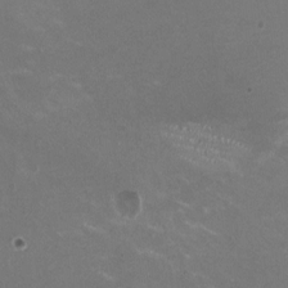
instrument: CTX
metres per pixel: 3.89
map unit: HNhu
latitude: -0.2929
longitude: -2.5168
